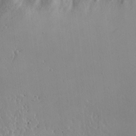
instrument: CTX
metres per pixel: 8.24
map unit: lAvf
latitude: 16.3845
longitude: -126.7435
